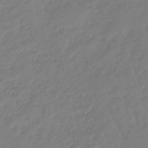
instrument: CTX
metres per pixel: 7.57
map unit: eHb
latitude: -46.3495
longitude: 82.9919
